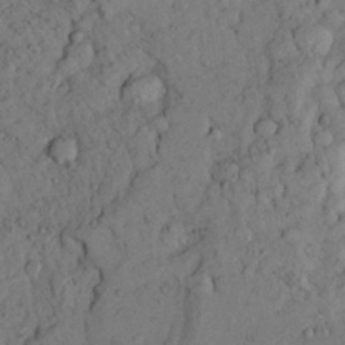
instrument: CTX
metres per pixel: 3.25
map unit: Ave
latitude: 23.7072
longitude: -132.5357
